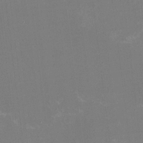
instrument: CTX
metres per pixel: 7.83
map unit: HNhu
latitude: -1.8045
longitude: -5.4237
